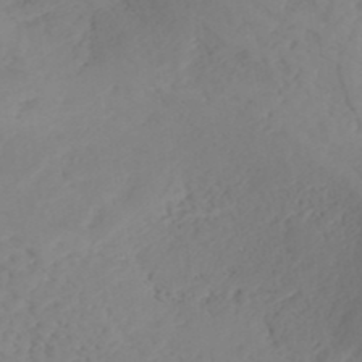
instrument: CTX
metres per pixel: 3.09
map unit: ANa
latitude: 40.9891
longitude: 53.1809
